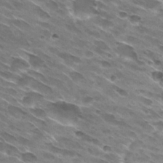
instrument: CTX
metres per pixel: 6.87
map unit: Hto
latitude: 29.4237
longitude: -43.7261
